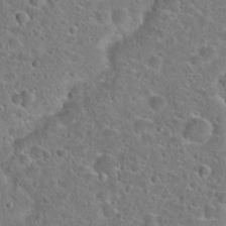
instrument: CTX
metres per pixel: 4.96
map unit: Hto
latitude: 23.3482
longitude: -46.2145
